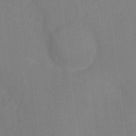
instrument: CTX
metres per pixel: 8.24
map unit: Nhu
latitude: -13.4455
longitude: -24.1388
